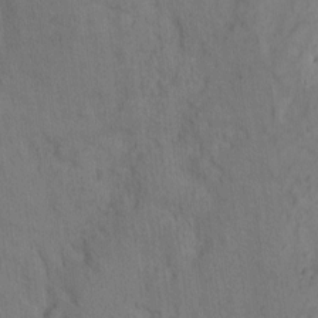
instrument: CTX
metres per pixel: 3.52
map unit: eHh
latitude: -1.5966
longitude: 16.4440
